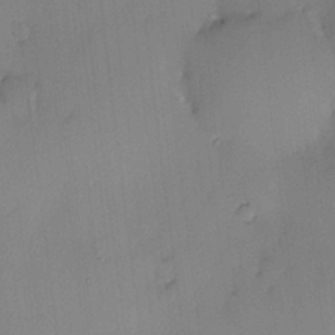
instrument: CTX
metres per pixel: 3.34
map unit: HNhu
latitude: 2.6490
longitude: 8.8975
